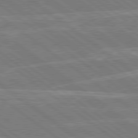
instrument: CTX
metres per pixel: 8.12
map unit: Hpe
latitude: 79.0270
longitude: -129.6883
